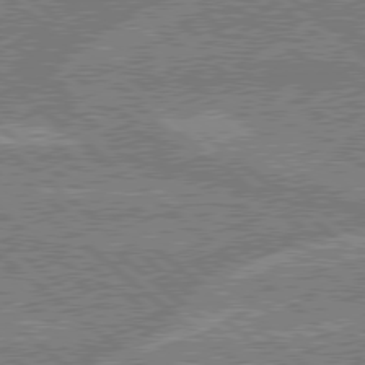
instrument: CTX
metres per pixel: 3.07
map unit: Hpe
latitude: 78.6680
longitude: -159.8017
